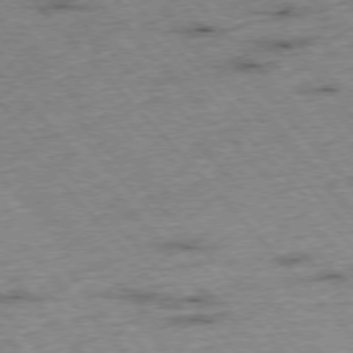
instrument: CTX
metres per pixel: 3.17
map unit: Hpe
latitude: -76.5196
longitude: -16.2523
